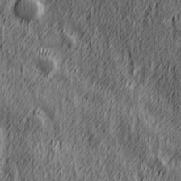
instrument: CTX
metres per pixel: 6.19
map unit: Hve
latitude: 26.1578
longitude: 145.9556
